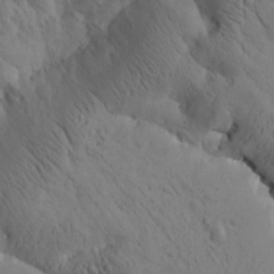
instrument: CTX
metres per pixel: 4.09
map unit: Htu
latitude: -0.1039
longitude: 175.2564
